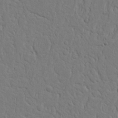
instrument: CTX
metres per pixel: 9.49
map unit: Nhu
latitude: 15.2915
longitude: -74.8002
